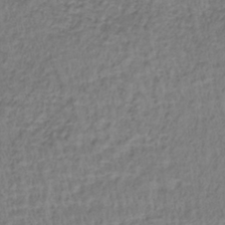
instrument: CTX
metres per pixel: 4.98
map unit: lHb
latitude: -38.6141
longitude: 72.9730
